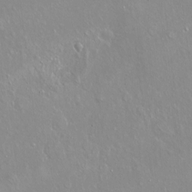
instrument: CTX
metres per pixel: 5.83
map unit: Hto
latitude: -7.6155
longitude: -46.2712
